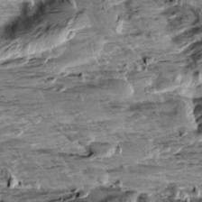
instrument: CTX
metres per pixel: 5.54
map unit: Aa
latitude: 10.0444
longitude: -141.2914
